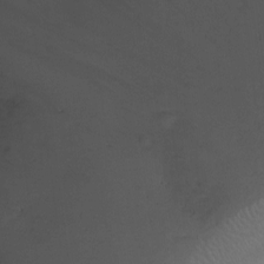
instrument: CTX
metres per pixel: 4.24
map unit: Ht
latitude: -9.5588
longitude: -20.9892
